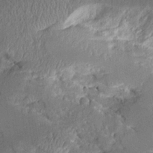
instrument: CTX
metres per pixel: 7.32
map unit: Aa
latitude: 10.7057
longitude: -126.2145
